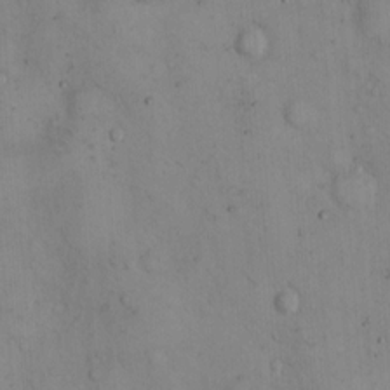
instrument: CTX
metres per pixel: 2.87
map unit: Hto
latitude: 12.2901
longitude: -59.3104
